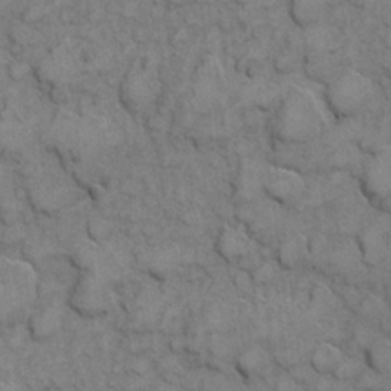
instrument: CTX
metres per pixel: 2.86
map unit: eHh
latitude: 7.3293
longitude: -64.8947
